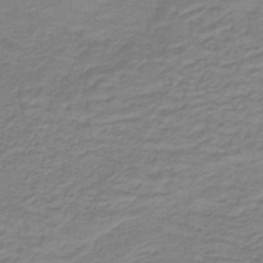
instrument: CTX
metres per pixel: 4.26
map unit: lHb
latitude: -40.4629
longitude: 53.3887
